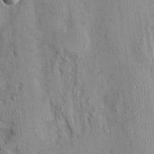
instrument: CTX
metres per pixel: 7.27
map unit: Nhu
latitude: -0.1984
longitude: -15.3671
